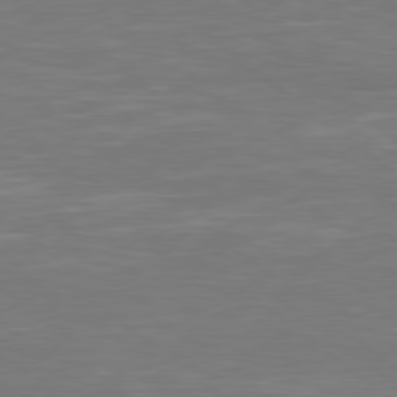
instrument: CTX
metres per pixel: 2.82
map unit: Hpe
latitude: 78.6869
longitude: -126.3467
